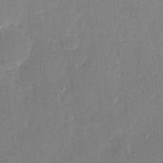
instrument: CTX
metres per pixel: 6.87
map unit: eHh
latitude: 6.8380
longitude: -68.7246
